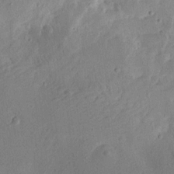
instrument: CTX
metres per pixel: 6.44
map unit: Aa
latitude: 13.2537
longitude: -140.6679
